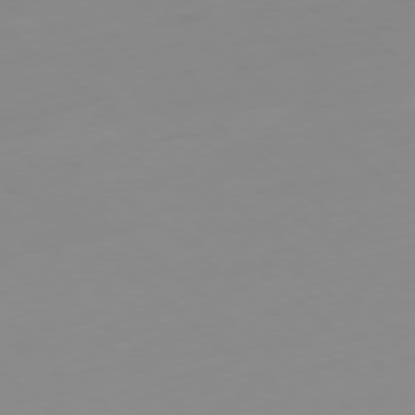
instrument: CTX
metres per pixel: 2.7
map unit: Hpe
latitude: -79.1620
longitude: 15.6533
